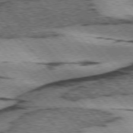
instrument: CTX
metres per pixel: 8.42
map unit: lApd
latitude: 75.3860
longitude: -78.5924
